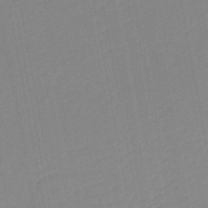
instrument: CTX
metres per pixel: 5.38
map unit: lHb
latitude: -45.2754
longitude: 72.9353
